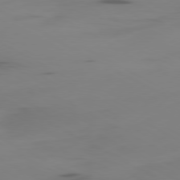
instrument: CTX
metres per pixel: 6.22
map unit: Ap
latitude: -80.2740
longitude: -62.9325
